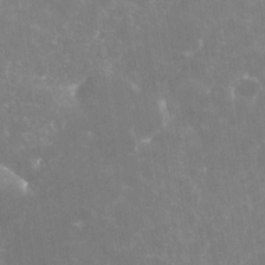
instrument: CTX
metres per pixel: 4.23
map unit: Nhe
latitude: -36.1794
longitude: -92.6301
